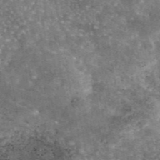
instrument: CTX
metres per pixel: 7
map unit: eAb
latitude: 45.7449
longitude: 123.7289
